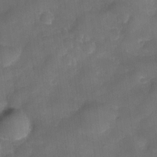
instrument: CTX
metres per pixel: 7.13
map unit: Nve
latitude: -27.0486
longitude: -148.1011
